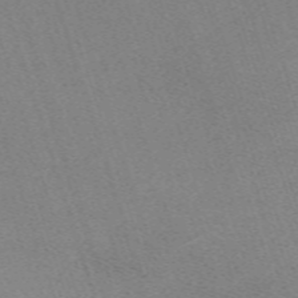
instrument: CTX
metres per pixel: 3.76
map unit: eHh
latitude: -62.2928
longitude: 49.9178
